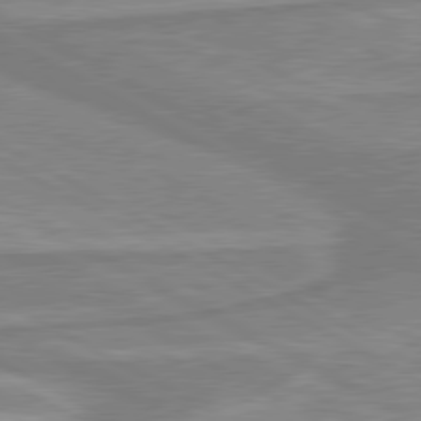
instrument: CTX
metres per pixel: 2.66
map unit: lApd
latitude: 80.3278
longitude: -173.9528
